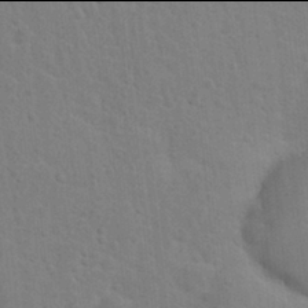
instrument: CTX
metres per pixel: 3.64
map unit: Hto
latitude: 21.9906
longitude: -47.5938
